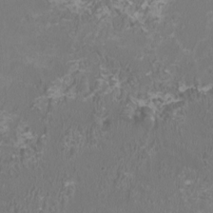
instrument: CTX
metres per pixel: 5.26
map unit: HNhu
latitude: 0.6301
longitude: -1.9906
